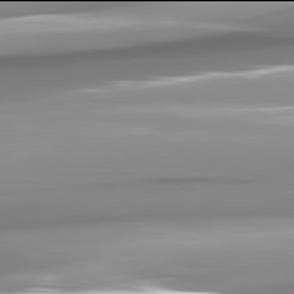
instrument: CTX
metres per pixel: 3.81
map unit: lApd
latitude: 81.9906
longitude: -141.2159
